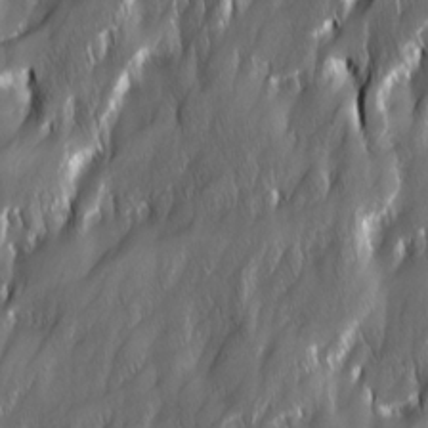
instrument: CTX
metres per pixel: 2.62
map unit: Ave
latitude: 15.4427
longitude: -135.2915
